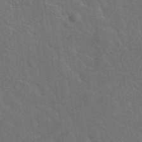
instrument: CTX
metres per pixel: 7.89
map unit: lHvf
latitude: 37.7072
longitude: -91.0647
